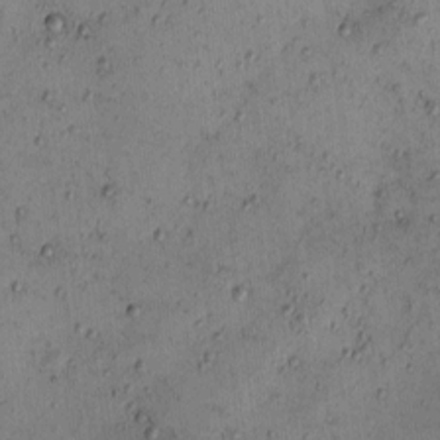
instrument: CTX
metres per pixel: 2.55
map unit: eHh
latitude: -0.9731
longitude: 19.1242
